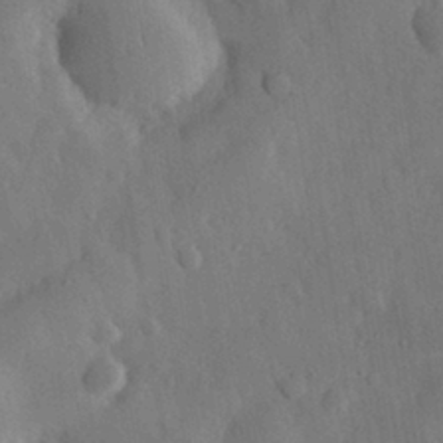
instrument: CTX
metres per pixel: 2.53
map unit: eHh
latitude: 30.7247
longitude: -78.5357
